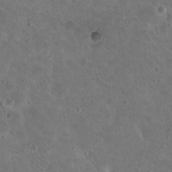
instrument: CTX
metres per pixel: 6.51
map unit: Nhu
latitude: 17.7828
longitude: -32.9703
